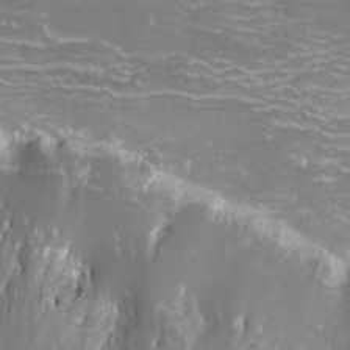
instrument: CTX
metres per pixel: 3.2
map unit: Nhu
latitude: -11.7478
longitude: -62.6302
